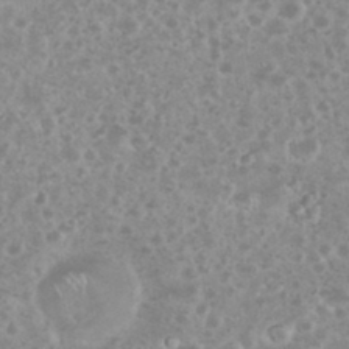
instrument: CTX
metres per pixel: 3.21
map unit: eHh
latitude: 34.7435
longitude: -61.5749
